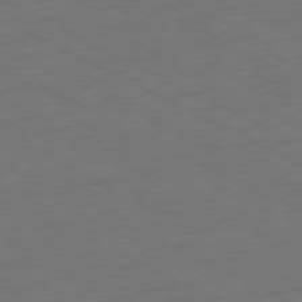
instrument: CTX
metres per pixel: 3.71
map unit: Ap
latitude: -77.5777
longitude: -74.2523
